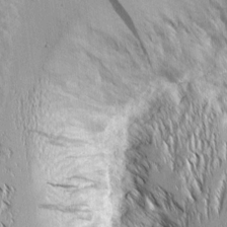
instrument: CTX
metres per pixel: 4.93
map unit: Aa
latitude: 9.1403
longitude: -129.5371
